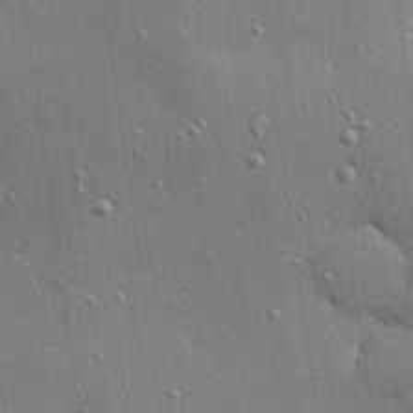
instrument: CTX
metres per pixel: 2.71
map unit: Hve
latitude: 28.3089
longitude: -90.6679
